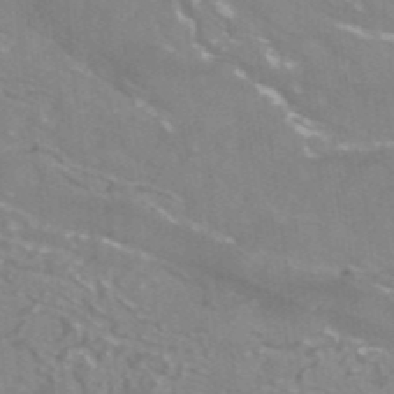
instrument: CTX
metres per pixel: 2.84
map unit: ANa
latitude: -38.5196
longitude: 97.1431
